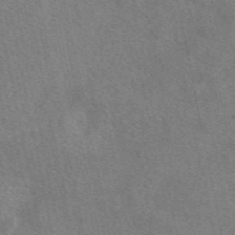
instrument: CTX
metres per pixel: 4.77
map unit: eAb
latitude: 47.9528
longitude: 118.4440
